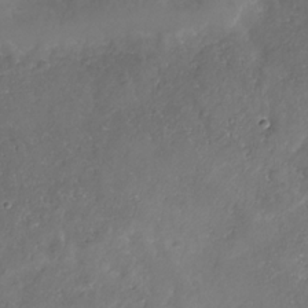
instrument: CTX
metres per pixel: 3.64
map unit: Nhe
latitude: -32.8975
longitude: -91.9717
